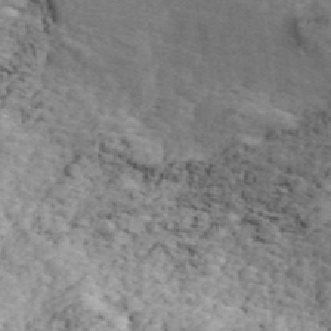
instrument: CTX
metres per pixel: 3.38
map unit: ANa
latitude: 44.4223
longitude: 45.7856
